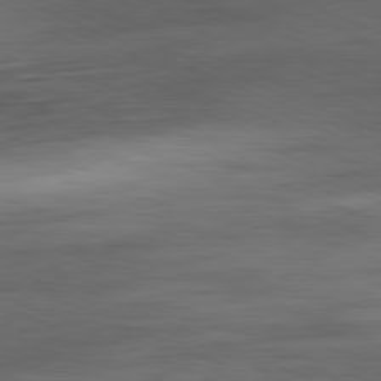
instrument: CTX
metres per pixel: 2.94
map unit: Ap
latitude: -81.9367
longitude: -74.4223
